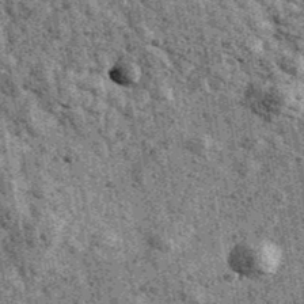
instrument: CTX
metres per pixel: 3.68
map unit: Ave
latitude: 40.7246
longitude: -107.4049
